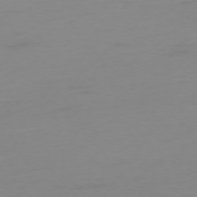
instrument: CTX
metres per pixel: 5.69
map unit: Ap
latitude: -76.1795
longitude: -71.1214
